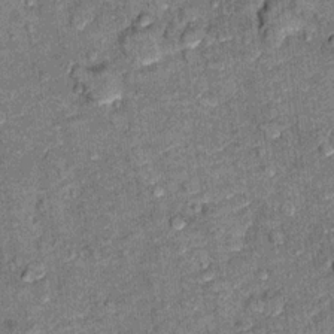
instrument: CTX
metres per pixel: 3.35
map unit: Ht
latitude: 9.7828
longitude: -37.3670
